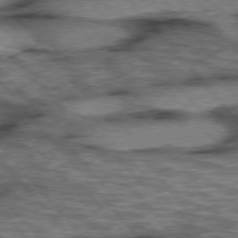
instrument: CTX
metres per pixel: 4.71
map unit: lApd
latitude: 75.7828
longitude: -49.4993
